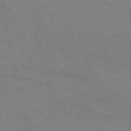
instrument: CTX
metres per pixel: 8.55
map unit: HNb
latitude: -55.5021
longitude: -40.2711
